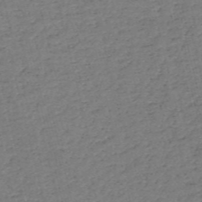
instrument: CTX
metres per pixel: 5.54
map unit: HNb
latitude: -53.7855
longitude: -39.5371
